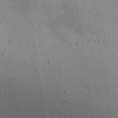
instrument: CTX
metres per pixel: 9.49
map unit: Aa
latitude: 27.1970
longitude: -130.3468
